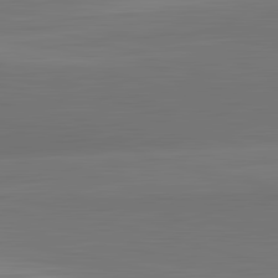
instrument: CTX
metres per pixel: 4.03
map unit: lApd
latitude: 83.6127
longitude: -132.9514
